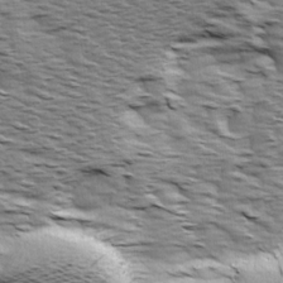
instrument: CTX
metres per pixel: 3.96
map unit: Ave
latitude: 14.3657
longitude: -104.4223
